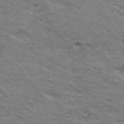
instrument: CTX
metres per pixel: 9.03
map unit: Hto
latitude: 32.8380
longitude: -46.4223
